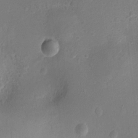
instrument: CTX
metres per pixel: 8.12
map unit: Ht
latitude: -2.6896
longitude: -29.8772
